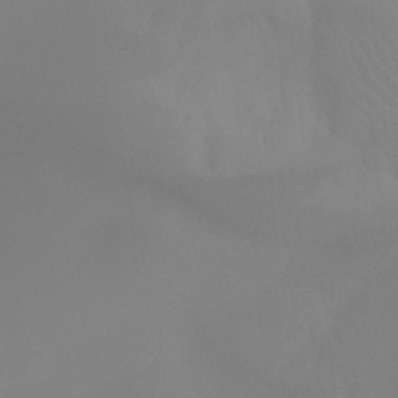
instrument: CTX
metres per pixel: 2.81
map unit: Ht
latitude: -13.4455
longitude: -50.6112
